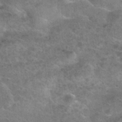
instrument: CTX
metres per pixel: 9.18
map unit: Nhu
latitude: 28.3656
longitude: -49.6883
